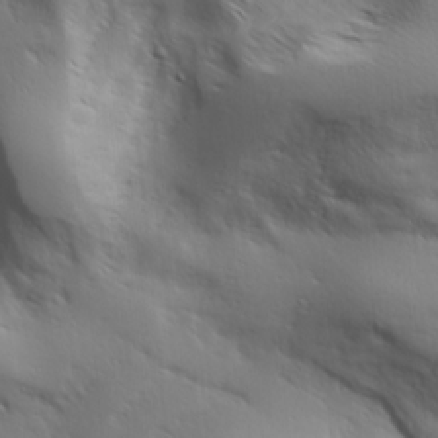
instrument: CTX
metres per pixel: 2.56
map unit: lAa
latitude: 19.9717
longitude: -138.1578
